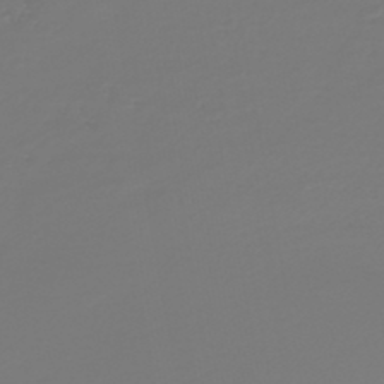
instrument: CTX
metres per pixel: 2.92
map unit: HNb
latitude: -46.8219
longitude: 55.0109
